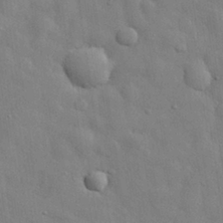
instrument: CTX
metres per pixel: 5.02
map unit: eHh
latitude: 29.3104
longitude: -75.9339
